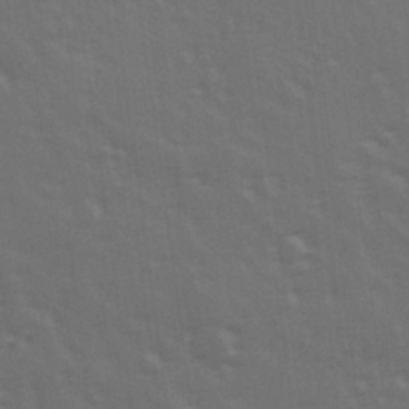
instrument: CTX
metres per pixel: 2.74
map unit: Hve
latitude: 26.6869
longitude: 146.6329
